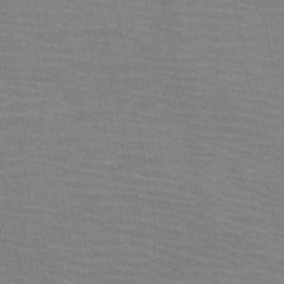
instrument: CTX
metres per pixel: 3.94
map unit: HNb
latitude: -46.4818
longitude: -47.4616
